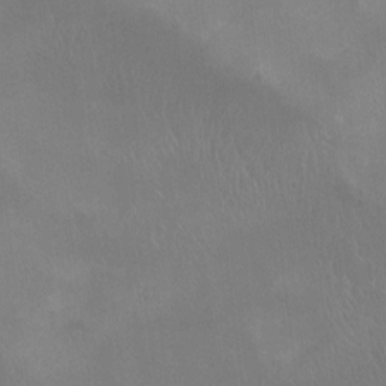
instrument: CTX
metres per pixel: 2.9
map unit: Nhu
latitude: -12.0661
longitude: -40.7435
